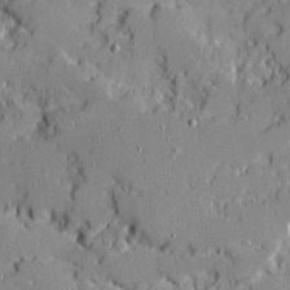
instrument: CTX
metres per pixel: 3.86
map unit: Ave
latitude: 18.8947
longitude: -127.9717
